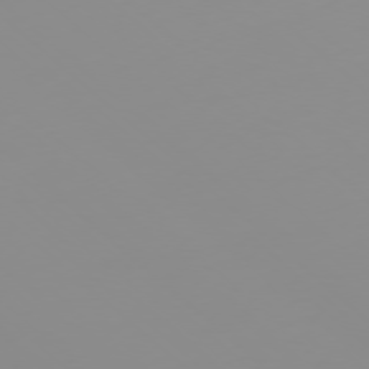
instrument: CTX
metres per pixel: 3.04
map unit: Ap
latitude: -77.8233
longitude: -62.7436
